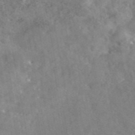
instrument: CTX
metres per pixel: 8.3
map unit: eAb
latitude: 45.4426
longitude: 129.0864
